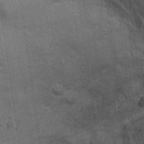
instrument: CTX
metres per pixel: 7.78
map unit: Ht
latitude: -3.8611
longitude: -15.3293
